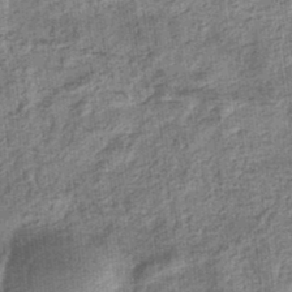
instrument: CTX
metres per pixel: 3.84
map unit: eHb
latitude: -36.0283
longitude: 79.6533
